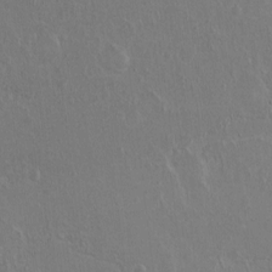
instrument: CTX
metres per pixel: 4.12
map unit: Ht
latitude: 0.9136
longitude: -44.5546
